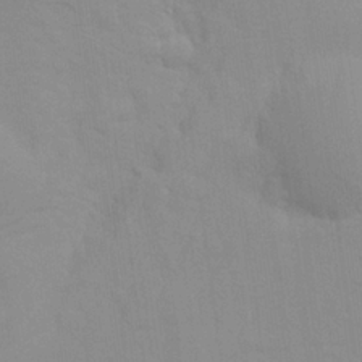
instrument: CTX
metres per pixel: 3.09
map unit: Aa
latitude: 24.0255
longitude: -145.3104
